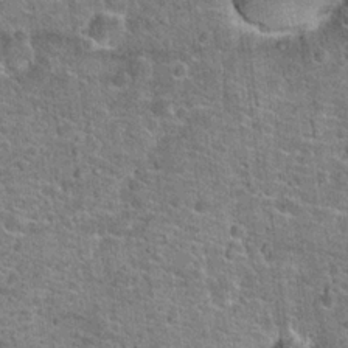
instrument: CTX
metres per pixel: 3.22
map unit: Hto
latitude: 20.3845
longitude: -43.9528
